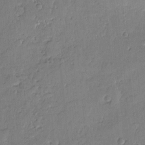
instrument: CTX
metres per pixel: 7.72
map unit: Hve
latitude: -9.3698
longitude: 175.4643
